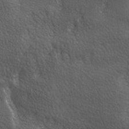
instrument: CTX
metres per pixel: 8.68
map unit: lAa
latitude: -6.5384
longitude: -121.7072
